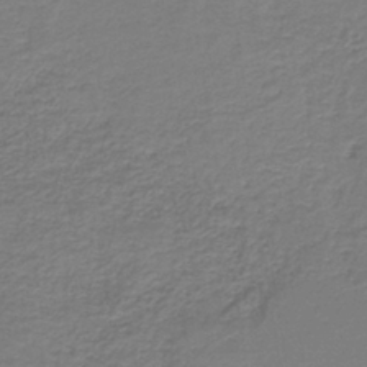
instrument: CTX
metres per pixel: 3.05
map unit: HNb
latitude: -39.0487
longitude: 50.1417
